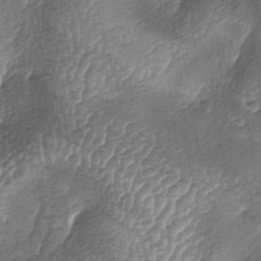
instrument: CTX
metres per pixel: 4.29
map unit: lAa
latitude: -5.8044
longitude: -128.0444
